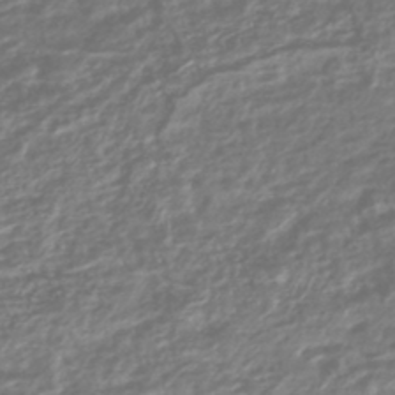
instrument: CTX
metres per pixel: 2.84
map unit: HNhu
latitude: -45.0864
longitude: 98.2739
